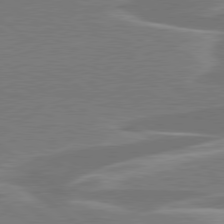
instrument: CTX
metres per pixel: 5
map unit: lApd
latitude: 79.1592
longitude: -93.4804
